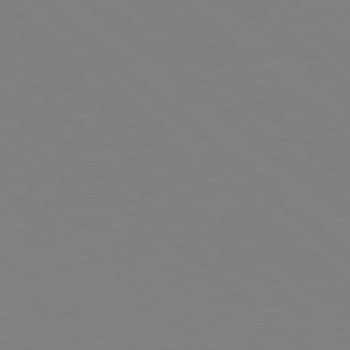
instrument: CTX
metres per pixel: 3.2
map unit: Hpe
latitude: 78.7435
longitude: -164.8569
